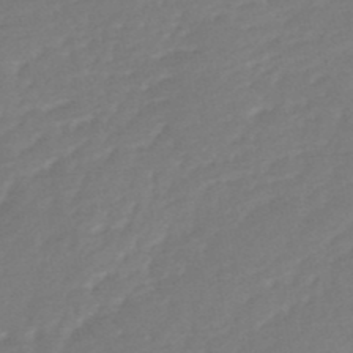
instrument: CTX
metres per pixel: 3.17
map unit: HNb
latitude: -48.6897
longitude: 58.0094
